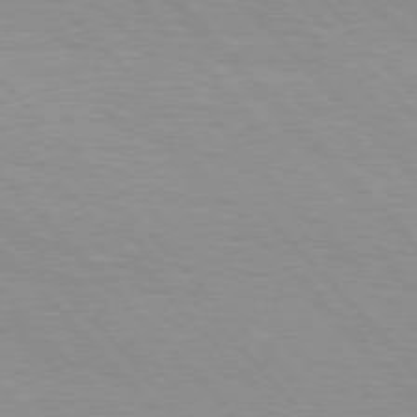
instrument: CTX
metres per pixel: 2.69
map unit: Hpe
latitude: 76.3278
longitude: -154.5924
